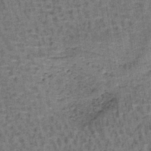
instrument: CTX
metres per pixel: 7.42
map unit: lHb
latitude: -41.5210
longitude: 57.7288
